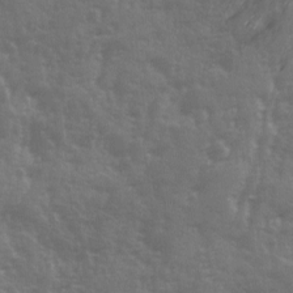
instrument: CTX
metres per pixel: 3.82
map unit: Ave
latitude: 12.7435
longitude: -103.4804
